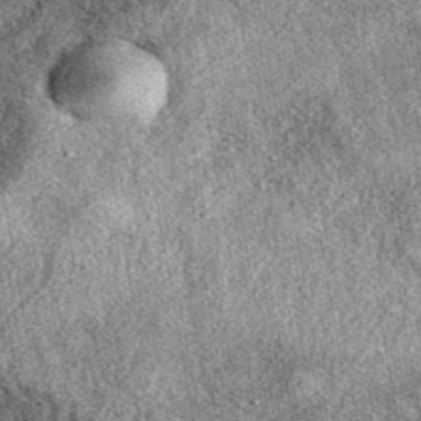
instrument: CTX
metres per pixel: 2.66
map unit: eAb
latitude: 38.9703
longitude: 108.4629
